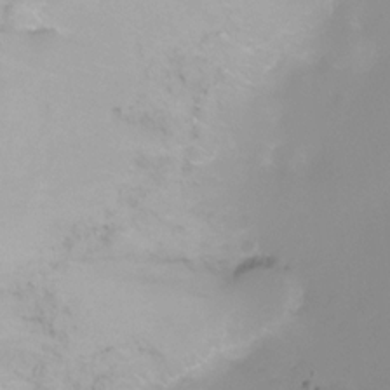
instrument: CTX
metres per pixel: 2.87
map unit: Ht
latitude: -6.4818
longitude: -30.2145
